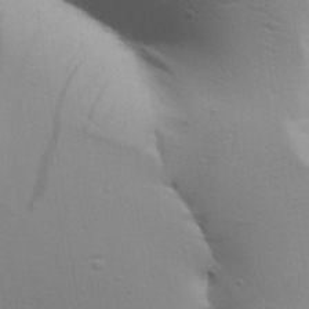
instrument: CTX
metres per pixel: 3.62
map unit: Aa
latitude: 30.0633
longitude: -134.8002
